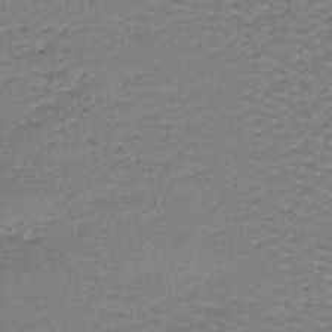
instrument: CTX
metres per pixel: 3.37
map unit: lHb
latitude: -42.6707
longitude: 58.3306
